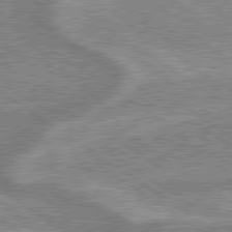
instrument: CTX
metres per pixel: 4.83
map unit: lApd
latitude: 79.2915
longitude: -170.1200
